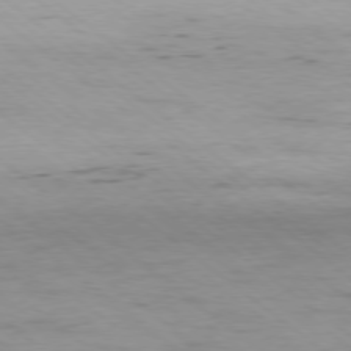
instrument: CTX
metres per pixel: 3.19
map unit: Ap
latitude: -78.3117
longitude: -92.2900
